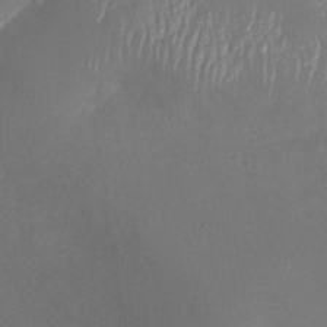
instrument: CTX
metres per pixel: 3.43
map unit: Nhu
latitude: -27.6910
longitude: -58.8758
